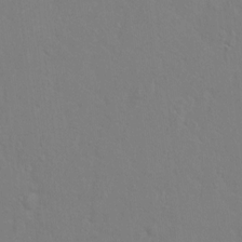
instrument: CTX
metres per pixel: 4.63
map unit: Hto
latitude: -6.1039
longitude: -35.3103
